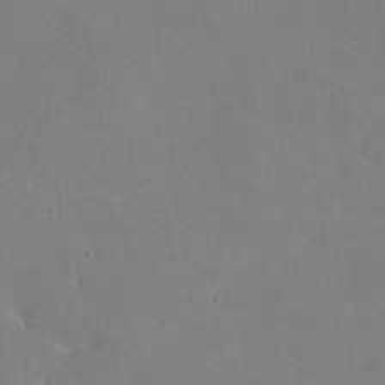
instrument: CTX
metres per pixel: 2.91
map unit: lHvf
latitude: -9.9556
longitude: -99.9717
